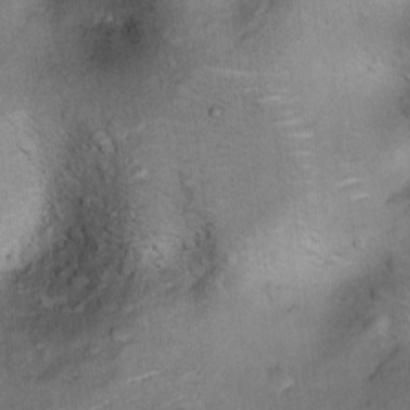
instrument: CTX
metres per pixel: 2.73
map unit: Hto
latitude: 7.8772
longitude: -30.3090
